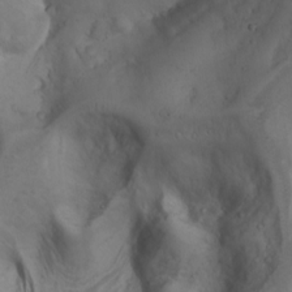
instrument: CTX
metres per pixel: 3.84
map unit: Nhu
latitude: -8.3684
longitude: -66.9702
